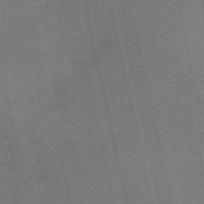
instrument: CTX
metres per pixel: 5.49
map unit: HNb
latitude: -52.2172
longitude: -41.4426
